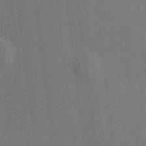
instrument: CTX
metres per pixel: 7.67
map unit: HNhu
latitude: 8.7624
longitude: 15.6344
